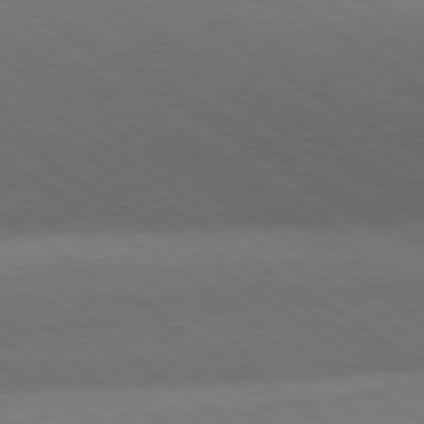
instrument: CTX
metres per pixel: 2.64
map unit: Hpe
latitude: -80.3873
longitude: 18.8975
